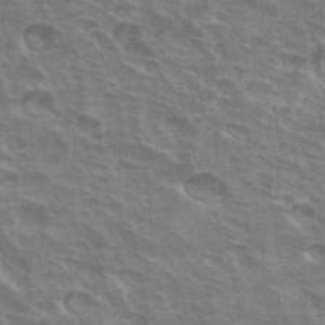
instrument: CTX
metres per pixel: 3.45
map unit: Hto
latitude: 34.0444
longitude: -40.7246
